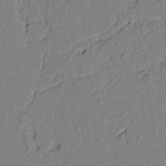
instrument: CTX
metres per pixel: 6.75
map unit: lAvf
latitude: 6.3845
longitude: 165.6155
